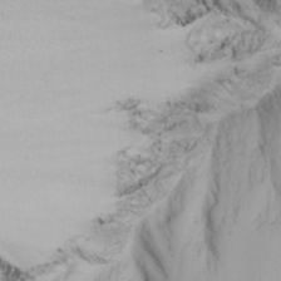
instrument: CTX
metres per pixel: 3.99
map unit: Nhu
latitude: -6.3117
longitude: -89.6316
